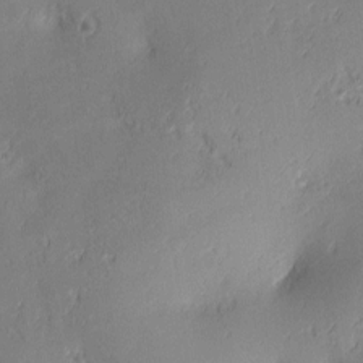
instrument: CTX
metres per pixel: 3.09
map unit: lAa
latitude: 3.8016
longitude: -117.3104
